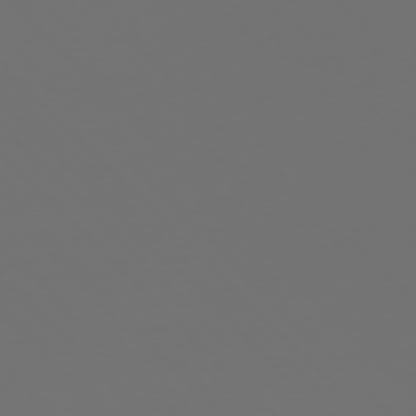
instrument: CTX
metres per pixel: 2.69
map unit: Ap
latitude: -76.0283
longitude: -82.6679
